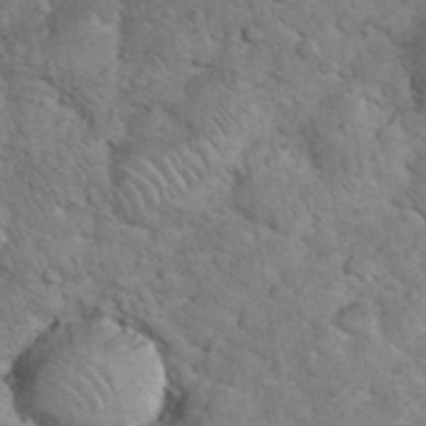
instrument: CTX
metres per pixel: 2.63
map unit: eHh
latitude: 36.8947
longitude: -65.3104
